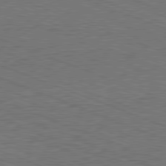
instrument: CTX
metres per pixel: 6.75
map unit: Hpe
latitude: -81.8800
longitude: 17.4644
